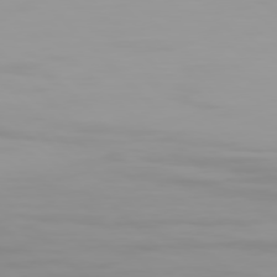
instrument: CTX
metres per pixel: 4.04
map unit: Hpe
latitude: 77.4426
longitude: -163.8773
